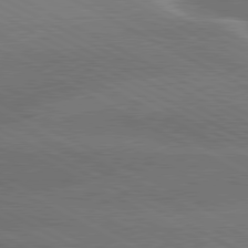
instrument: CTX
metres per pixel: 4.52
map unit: lApd
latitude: 80.1389
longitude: -135.7638
